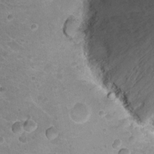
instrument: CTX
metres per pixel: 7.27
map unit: Hto
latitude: 20.2901
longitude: -32.3467
